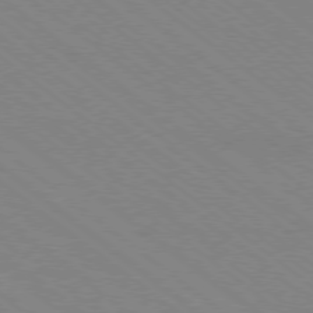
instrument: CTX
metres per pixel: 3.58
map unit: Ap
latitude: -78.7652
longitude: -64.4979
